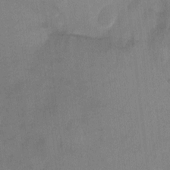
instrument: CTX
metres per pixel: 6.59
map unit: Ht
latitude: -0.8219
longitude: -33.4426
